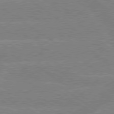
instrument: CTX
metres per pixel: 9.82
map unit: lApd
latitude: 79.2537
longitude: -132.3845
